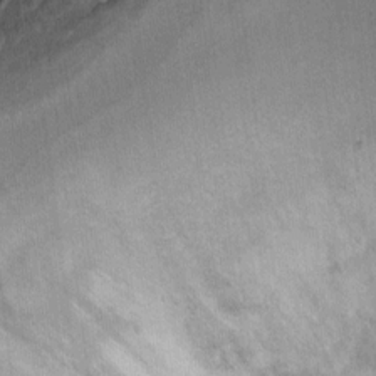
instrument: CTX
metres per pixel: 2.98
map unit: Ht
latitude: 8.6868
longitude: -36.3278
